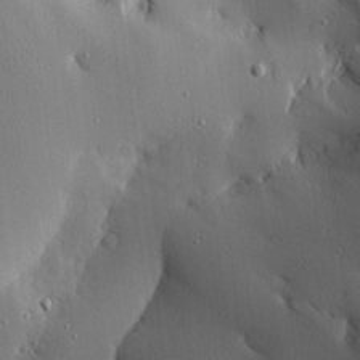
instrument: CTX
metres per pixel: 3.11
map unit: Ave
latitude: 17.0081
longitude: -139.2348
